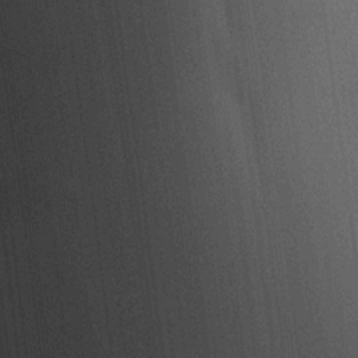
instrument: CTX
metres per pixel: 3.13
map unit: HNhu
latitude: 13.0270
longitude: 9.8989
